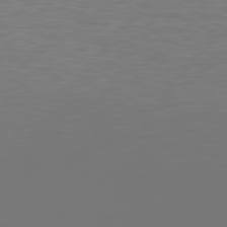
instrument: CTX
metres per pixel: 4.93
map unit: Hpe
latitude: 78.1200
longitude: -166.4790
